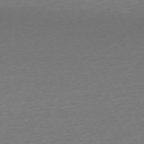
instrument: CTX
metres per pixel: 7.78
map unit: Ap
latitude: -74.4818
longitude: -68.8191
